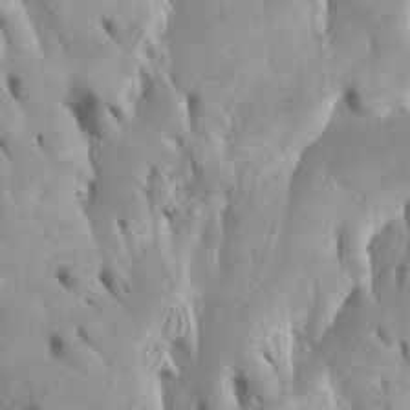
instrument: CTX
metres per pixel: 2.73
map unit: Htu
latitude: -5.7855
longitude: -76.8380
